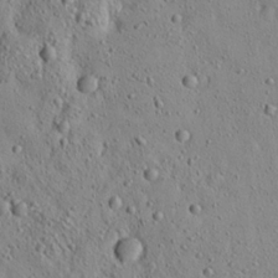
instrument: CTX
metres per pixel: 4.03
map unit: Aa
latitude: 22.1767
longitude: -142.6113
